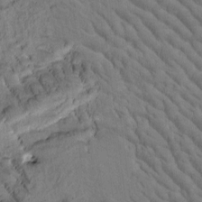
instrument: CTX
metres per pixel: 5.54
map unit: Htu
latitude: -1.3132
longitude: 172.2172
